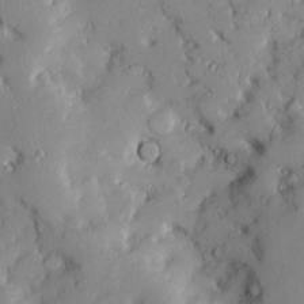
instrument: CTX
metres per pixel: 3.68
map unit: Htu
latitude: -5.5966
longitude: 158.0850
